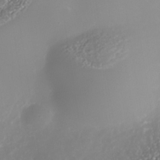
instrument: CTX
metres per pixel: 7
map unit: Nhe
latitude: -36.4251
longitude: -88.1200
